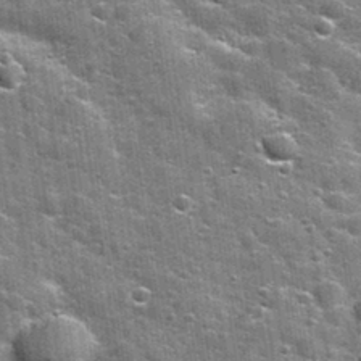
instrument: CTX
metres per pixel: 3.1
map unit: Nhu
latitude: 32.1955
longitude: -53.9717
